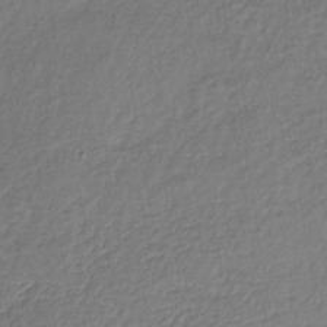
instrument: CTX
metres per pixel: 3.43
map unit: lHb
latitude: -35.8422
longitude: 63.3509
